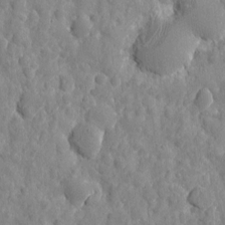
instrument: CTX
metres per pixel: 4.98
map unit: eHh
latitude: 7.5560
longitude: -74.8191
